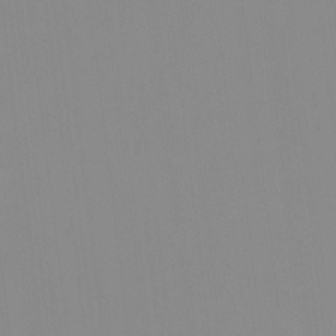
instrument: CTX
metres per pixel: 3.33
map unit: HNhu
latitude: -1.3321
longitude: -6.4223
